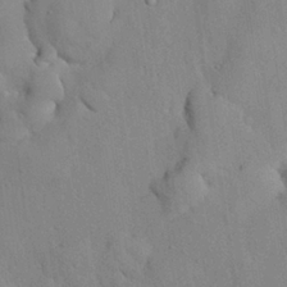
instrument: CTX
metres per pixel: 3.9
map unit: Nhu
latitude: 26.8002
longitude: -72.3468
